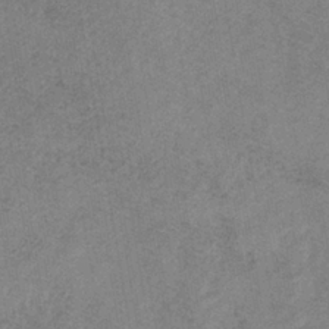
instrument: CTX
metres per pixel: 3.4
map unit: HNb
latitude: -33.6344
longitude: 57.2754
